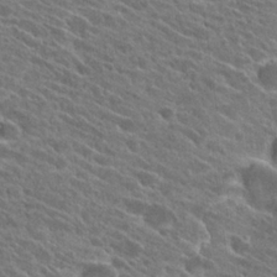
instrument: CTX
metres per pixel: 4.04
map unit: Hto
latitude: 25.5560
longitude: -41.2348
